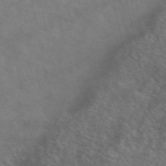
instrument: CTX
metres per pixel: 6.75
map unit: ANa
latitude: 49.1781
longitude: -73.3671
